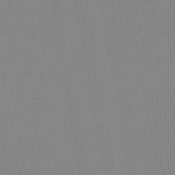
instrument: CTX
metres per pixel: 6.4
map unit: HNb
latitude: -45.3699
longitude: -40.2711
